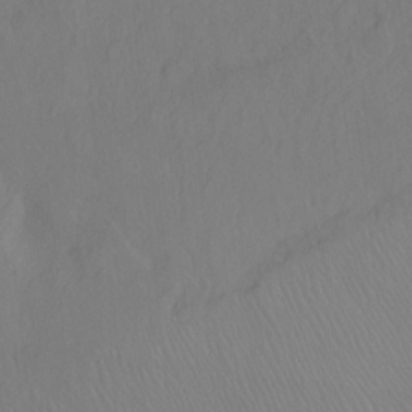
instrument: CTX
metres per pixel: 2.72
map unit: Ht
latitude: -9.3698
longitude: -36.9136
